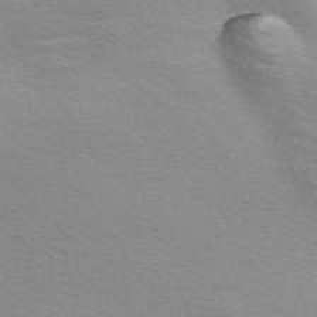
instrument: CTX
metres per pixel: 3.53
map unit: Nve
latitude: -56.6329
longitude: 60.0472
